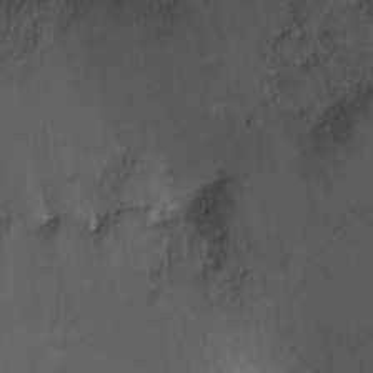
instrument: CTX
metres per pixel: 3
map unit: Nhu
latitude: -13.8422
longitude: -40.6112
